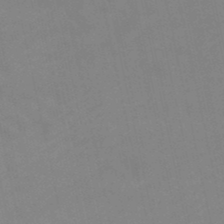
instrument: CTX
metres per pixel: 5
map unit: lHb
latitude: -48.3684
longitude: 84.1227
